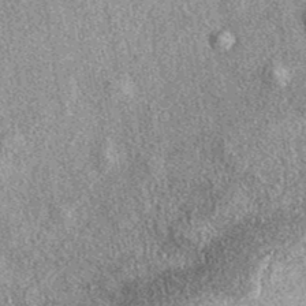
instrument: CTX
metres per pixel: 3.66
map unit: eAb
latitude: 38.7246
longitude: 107.1242
